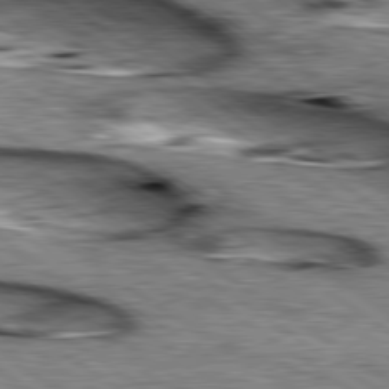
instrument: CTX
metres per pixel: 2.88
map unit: lApd
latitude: 79.5938
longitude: -49.1214
